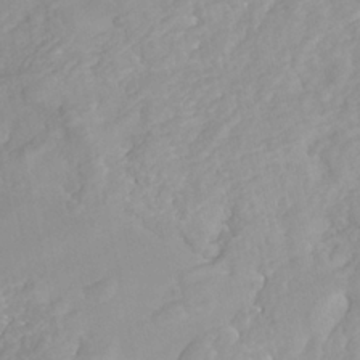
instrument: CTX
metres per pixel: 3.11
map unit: Nhe
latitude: -40.8219
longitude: -110.0633
